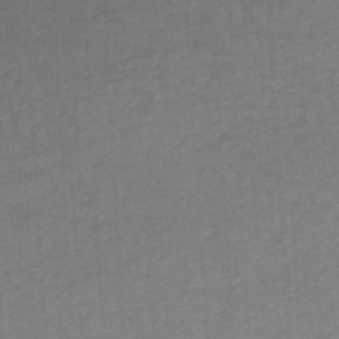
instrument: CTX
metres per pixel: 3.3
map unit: HNhu
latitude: -47.6910
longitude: 89.4832
